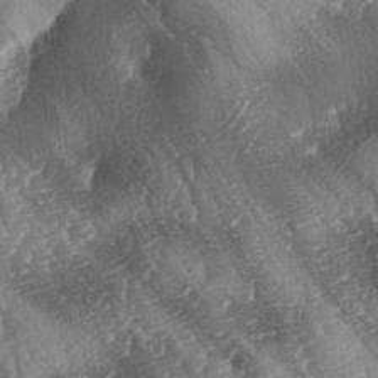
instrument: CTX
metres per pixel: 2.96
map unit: lAa
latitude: -4.2172
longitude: -127.3482
